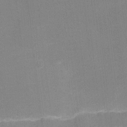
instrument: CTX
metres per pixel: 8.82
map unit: Ht
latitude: -3.6910
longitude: -19.8016
